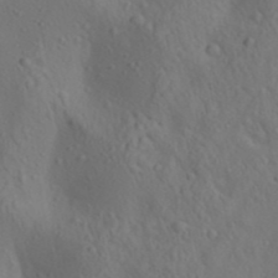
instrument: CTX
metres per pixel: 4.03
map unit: lAa
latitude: 22.5546
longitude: -138.1956
